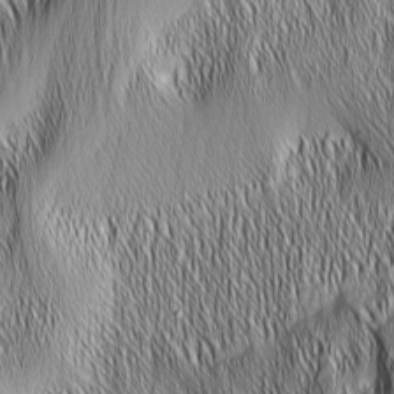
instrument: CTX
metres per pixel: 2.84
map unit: Nhu
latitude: -5.4643
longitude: -151.8583
